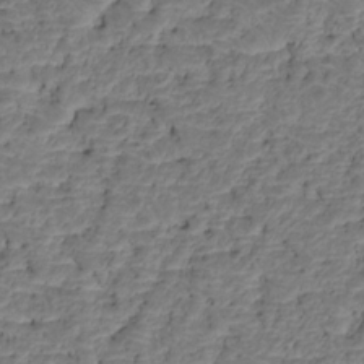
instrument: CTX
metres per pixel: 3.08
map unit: HNhu
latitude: -21.3887
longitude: 85.5021
